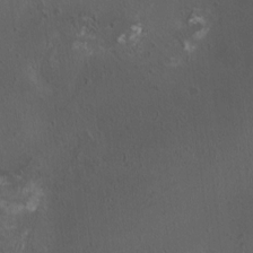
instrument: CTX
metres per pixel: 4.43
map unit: HNhu
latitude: 4.4412
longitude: 4.9541
